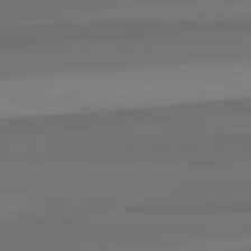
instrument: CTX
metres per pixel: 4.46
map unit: lApd
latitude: 82.8380
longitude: 164.8975
